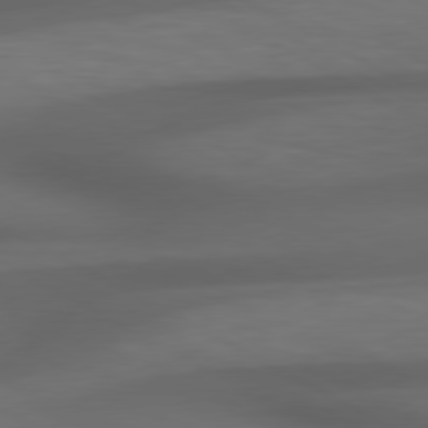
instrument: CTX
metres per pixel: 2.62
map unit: lApd
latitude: 79.2726
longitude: -119.5938
